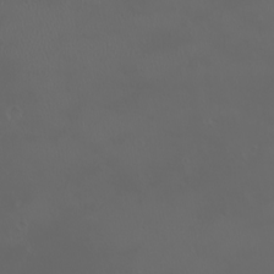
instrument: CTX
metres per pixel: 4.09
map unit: eHh
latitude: -2.4628
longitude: 19.7100
